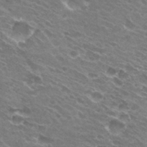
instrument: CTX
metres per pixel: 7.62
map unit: Hto
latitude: 31.4049
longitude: -43.8583
